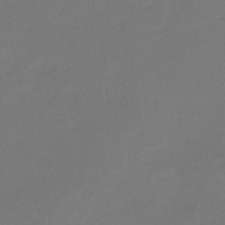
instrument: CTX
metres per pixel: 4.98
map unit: eHh
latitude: -42.1416
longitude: -32.6679
